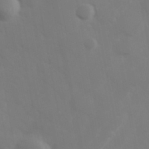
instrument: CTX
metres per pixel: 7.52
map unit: Hve
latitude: 33.0836
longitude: 150.6518
